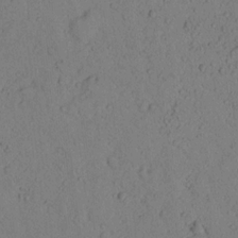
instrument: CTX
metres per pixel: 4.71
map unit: lHvf
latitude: 13.9717
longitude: 177.7667
